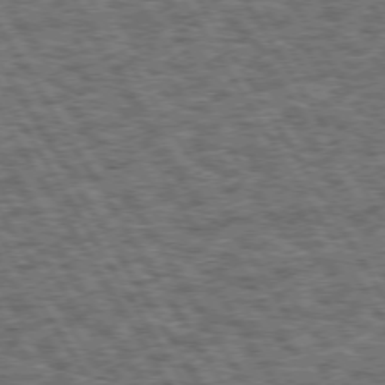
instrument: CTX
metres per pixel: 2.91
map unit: Hpe
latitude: 73.4049
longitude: -126.0255
